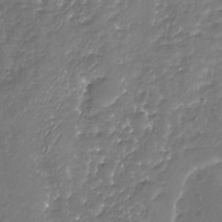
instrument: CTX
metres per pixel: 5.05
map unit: Nhu
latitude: -19.6722
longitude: -58.0255
